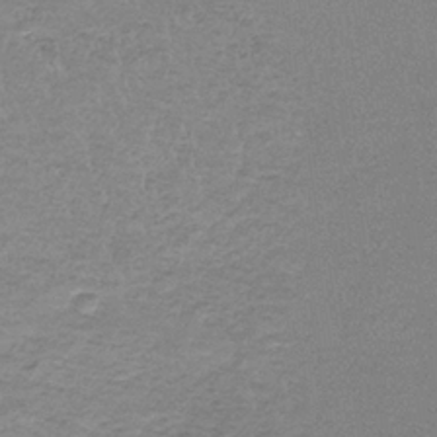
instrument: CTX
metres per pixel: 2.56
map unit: eHb
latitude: -33.6533
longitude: 67.9745
